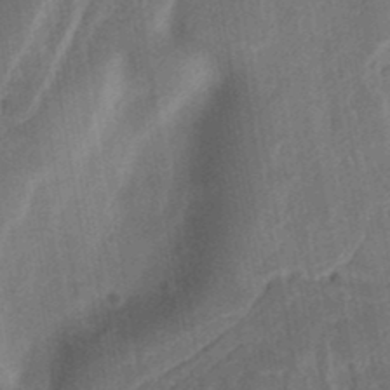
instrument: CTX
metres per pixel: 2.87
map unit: Ht
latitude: 11.1025
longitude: -74.6491
